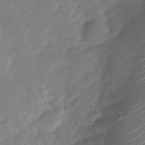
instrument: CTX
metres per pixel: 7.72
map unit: Nhu
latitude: -28.5763
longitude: -73.8773
